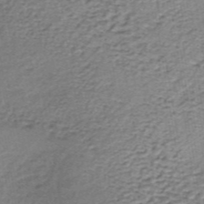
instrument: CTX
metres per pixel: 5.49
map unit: lHb
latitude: -36.8974
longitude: 60.4251
